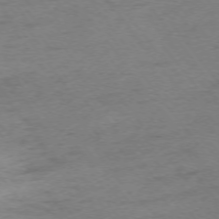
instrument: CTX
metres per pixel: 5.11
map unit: Ap
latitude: -74.7086
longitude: -72.6680
